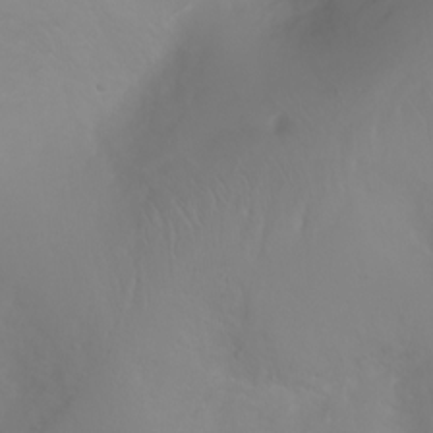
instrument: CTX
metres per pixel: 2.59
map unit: Ht
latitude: -2.6707
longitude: -61.1214
